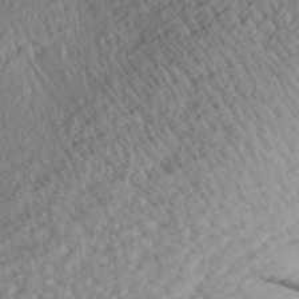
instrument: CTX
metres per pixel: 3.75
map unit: Aa
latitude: 29.6883
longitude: -137.8017
